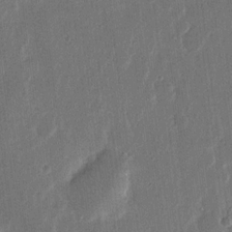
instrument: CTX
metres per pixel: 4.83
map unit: eHh
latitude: 14.2145
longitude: -68.9136
